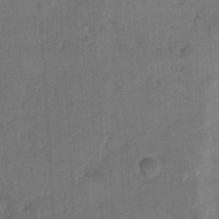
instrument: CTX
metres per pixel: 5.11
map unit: Hto
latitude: 8.2901
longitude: -61.6316
